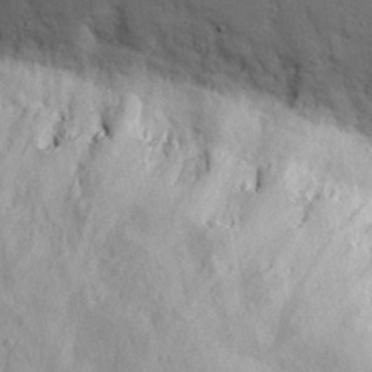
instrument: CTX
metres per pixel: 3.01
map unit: eHh
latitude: 19.9717
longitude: -71.1025
